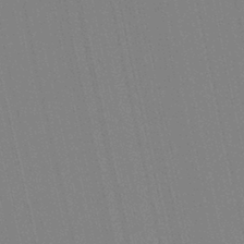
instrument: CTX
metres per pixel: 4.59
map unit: Aa
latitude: 29.0458
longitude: -147.6127
